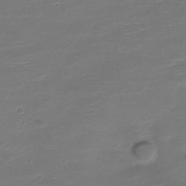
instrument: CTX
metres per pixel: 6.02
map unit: Nve
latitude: -21.0486
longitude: 104.1039
